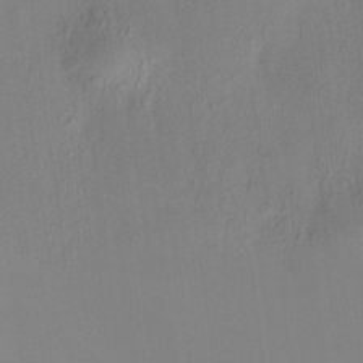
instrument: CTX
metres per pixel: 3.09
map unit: HNhu
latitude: 7.5371
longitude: 12.6330
